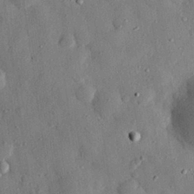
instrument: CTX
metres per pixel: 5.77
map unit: eHh
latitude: 27.8961
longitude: -77.9528
